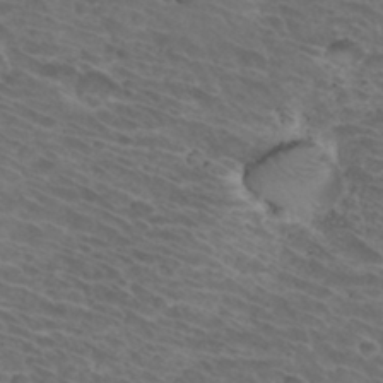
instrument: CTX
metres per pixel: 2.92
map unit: Hto
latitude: 32.6490
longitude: -44.2900
